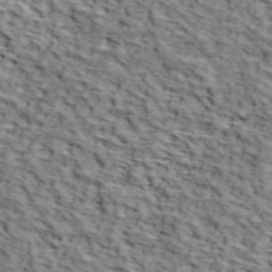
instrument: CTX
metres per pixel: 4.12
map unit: lHvf
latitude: 38.4979
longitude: -86.9514
